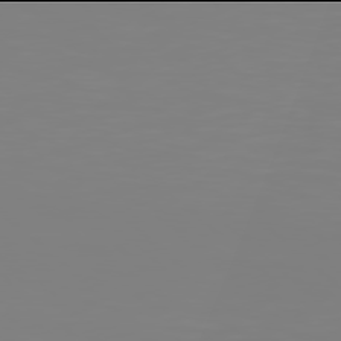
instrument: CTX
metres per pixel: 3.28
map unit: Hpe
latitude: 77.9906
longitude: -141.8961
